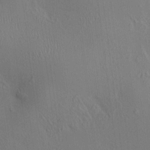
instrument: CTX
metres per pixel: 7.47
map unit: HNhu
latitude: 7.6694
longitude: 14.9164
